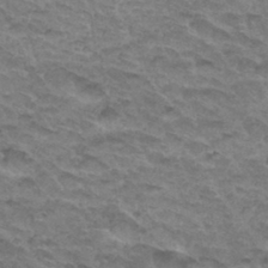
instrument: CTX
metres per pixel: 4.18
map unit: Hto
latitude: 34.0255
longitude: -47.3860
